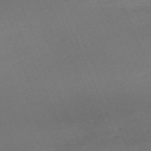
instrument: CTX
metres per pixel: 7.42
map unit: Nhu
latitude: -68.2172
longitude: 38.4818
